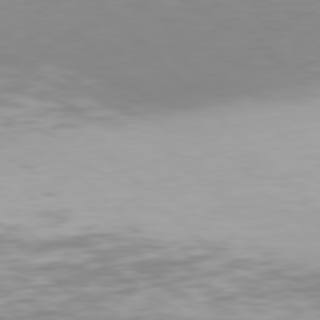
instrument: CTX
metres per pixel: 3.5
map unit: Hpe
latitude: 77.1970
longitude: -162.1767
